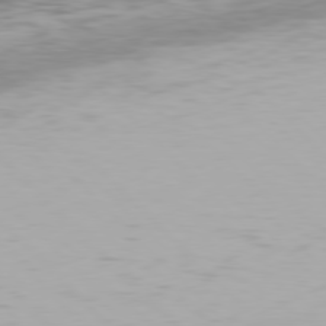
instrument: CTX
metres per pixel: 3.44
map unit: Hpe
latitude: 77.1403
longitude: -170.9891
